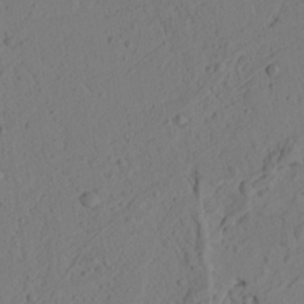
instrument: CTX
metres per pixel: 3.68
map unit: Ht
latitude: 6.6490
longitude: -77.9717
